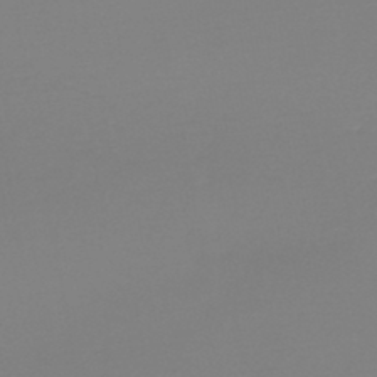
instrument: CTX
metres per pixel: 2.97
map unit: lHb
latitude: -44.6896
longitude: 63.6910
